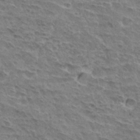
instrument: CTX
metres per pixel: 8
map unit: Hto
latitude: 32.9892
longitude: -44.9136
